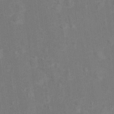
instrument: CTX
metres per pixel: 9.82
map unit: Hto
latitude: 14.6680
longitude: -41.6504
